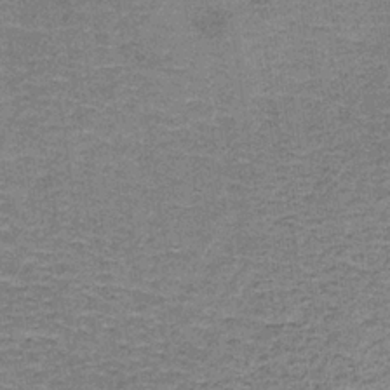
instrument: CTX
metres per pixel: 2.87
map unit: HNb
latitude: -34.5385
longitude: 54.2740
